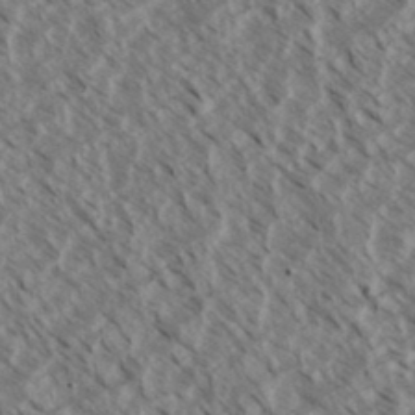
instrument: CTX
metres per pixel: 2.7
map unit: eHh
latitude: 34.7246
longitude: -139.9528
